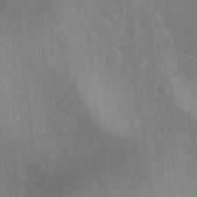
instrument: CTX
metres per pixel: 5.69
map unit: Htu
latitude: -1.7100
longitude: -76.5168
